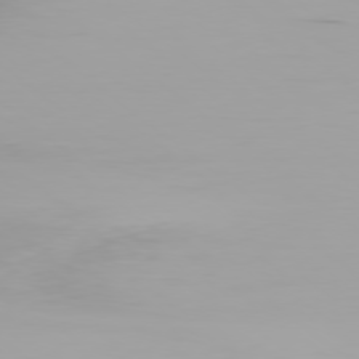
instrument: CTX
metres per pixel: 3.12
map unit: Ap
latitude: -78.7652
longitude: -96.0255
